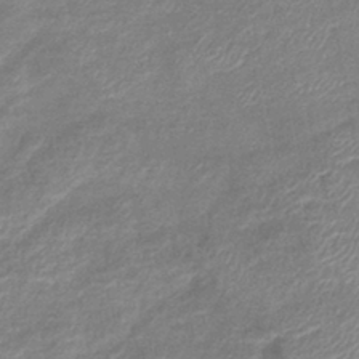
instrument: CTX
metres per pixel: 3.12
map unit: lHb
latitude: -40.5763
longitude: 77.2565
